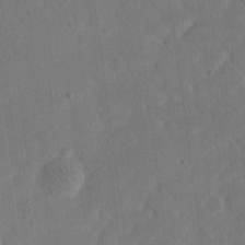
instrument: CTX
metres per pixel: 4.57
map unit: eHh
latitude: 21.4238
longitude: -70.1200
